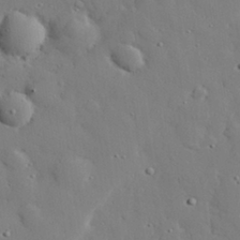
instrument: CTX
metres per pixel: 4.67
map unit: eHh
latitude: 29.1970
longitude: -81.5560
